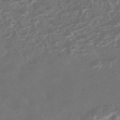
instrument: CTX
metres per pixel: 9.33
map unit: HNhu
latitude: -43.6343
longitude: 91.4077
